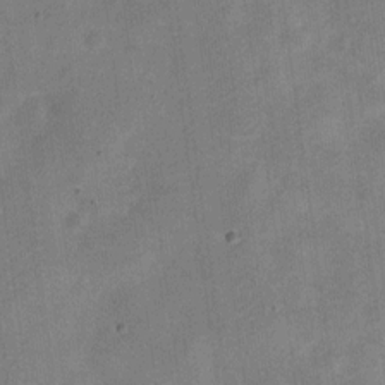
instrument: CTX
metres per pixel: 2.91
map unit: Nve
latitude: -24.3306
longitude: 106.5196
